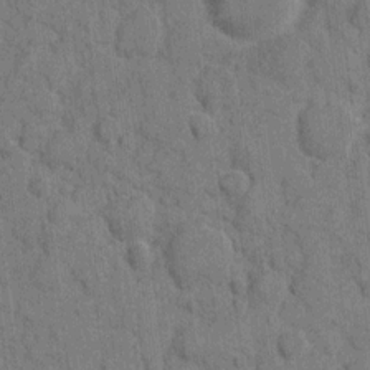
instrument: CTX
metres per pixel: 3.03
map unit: eHh
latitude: 9.7450
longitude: -66.2900
